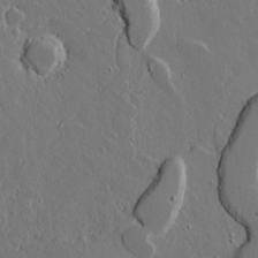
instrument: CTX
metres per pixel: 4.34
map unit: lAvf
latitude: 15.9528
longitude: -129.0080
